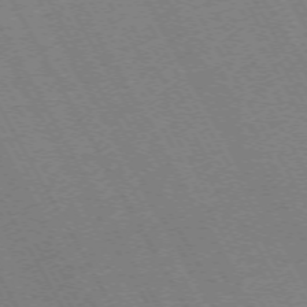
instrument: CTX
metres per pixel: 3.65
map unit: Hpe
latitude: -72.2928
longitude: 11.3510
